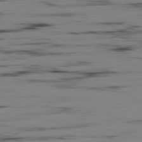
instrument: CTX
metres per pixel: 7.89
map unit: Ap
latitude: -82.1984
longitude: -75.0647
